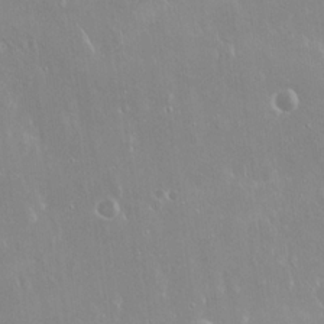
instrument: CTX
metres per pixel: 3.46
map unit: Hto
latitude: 18.6112
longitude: -56.8568
